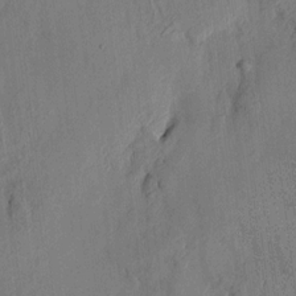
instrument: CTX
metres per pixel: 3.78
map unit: HNhu
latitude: 14.6302
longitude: 11.4832
